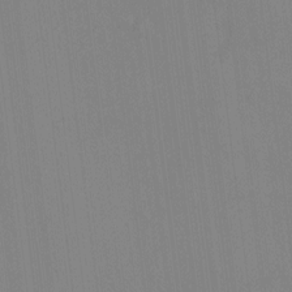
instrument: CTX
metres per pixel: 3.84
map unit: HNhu
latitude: -1.4644
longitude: -6.6679
